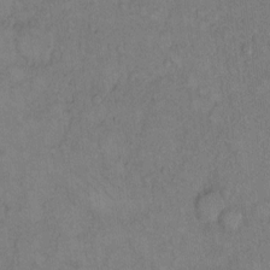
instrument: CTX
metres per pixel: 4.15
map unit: Hto
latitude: 11.0459
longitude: -58.8947
